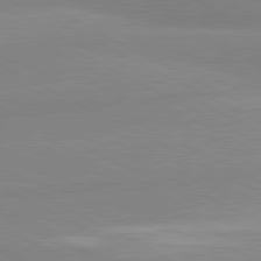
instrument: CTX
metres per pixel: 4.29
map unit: lApd
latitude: 81.2726
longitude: -179.9150
